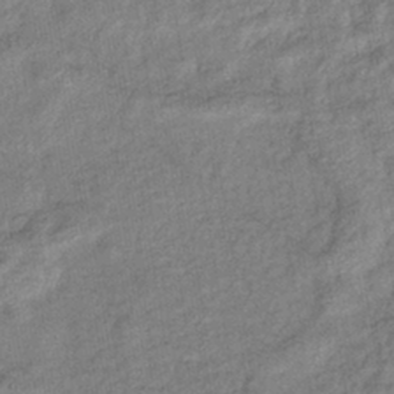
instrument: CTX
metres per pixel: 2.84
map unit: eHb
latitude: -39.0487
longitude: 80.2551
